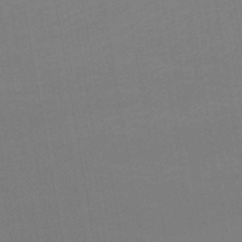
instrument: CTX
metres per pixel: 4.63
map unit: lHb
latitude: -46.4629
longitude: 60.8030
